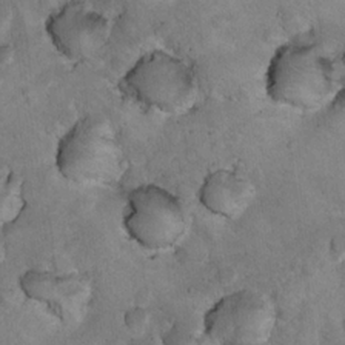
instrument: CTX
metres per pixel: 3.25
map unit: Nhu
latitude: 17.9717
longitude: -29.6883
